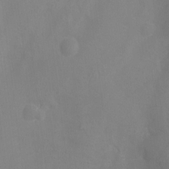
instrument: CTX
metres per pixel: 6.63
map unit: Ht
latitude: -4.3873
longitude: -25.8961
